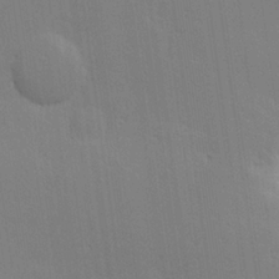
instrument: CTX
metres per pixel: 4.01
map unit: Hve
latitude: 25.2537
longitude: -93.7827
